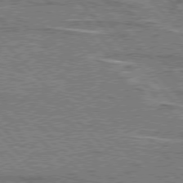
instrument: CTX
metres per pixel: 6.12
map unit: lApd
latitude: 76.5356
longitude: -80.8380
